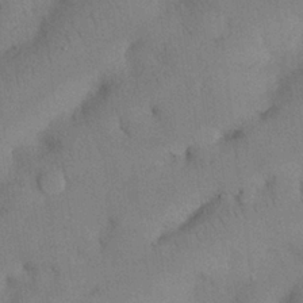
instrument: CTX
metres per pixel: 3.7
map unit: Nhu
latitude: 27.1592
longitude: -70.2144
